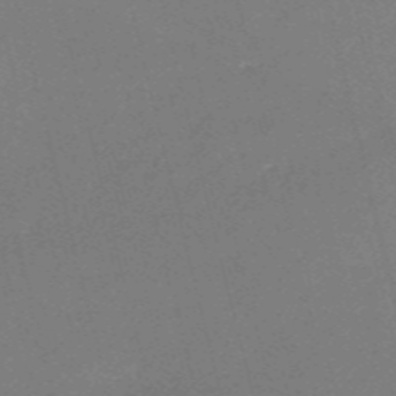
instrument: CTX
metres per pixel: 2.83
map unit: HNb
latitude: -54.8597
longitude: -36.6302
